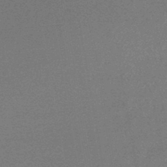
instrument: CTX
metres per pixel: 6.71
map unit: lHb
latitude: -45.6344
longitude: 57.2943
